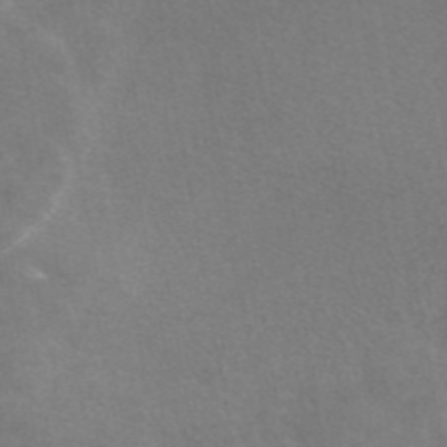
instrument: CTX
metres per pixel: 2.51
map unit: eAb
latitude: 44.7057
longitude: 108.5952
